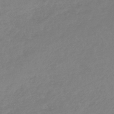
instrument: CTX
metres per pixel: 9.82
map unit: lHb
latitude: -44.7085
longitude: 71.1053
